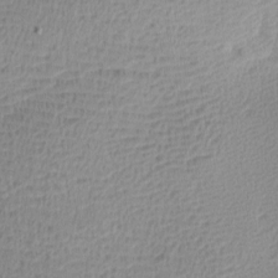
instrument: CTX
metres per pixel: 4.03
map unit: lAa
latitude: -8.9542
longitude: -124.9891
